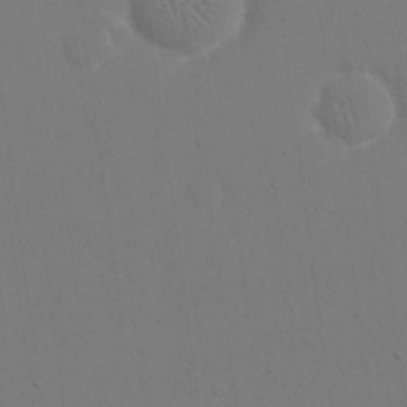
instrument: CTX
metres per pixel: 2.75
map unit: eHh
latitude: 19.1025
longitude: -69.4238
